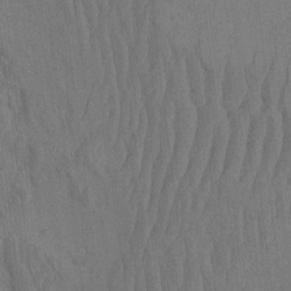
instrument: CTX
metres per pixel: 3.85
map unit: eHh
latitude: -2.7841
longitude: 14.5574
